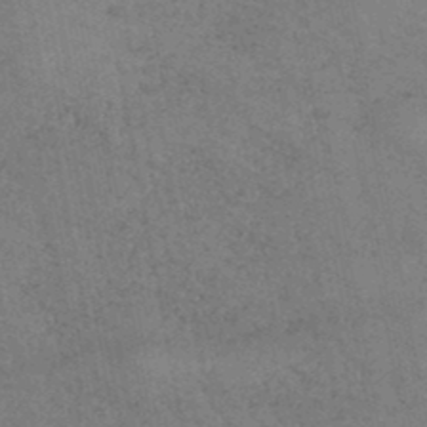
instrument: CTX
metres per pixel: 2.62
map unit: HNhu
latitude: -47.5021
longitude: 27.8422
